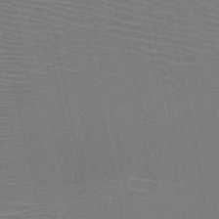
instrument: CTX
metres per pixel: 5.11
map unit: HNb
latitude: -46.7274
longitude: -41.4993
